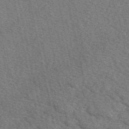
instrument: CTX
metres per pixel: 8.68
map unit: eAb
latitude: 48.8758
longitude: 106.2362
